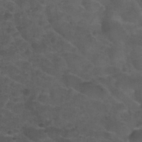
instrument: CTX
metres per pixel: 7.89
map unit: Nhu
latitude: 31.9906
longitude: -53.4616
